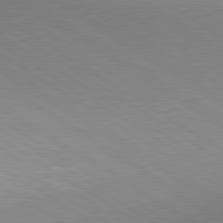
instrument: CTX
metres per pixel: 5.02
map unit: lApd
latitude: 80.1956
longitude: 156.6896
